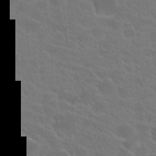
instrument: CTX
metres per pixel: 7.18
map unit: Hto
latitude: 23.3104
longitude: -36.9514
